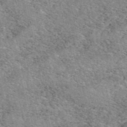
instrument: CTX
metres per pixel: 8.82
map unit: eAb
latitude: 49.7072
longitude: 114.5385
